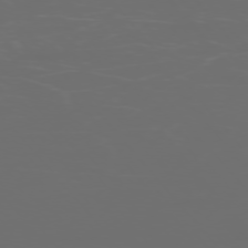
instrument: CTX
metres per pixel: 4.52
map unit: Ap
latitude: -76.3495
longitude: -74.2523
